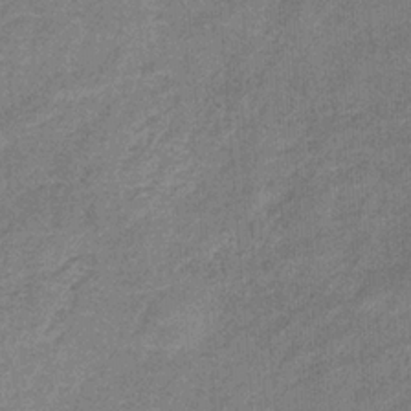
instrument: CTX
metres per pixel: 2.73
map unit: HNb
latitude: -31.7288
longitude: 60.7841
